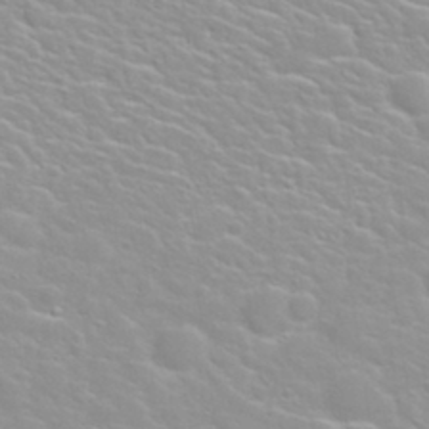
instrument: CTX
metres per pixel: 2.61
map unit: Nhu
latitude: 30.6302
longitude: -50.7435
